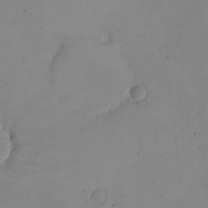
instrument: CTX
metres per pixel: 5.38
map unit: eHh
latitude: -9.3132
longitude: -68.4412
